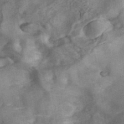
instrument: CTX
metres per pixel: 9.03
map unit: ANa
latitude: 41.6693
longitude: 16.6519
